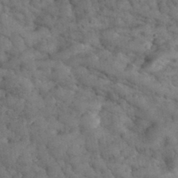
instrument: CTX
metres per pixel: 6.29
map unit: eHh
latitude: 33.7639
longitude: -68.0444
